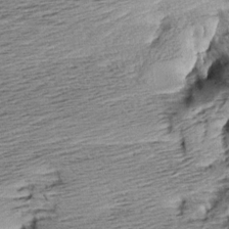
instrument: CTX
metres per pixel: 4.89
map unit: Aa
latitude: 8.1956
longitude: -139.6505
